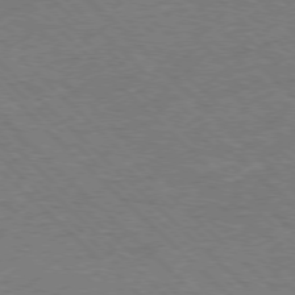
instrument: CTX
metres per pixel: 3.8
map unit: Hpe
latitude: -78.0283
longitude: 16.1039
